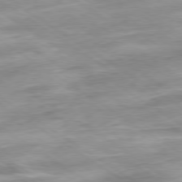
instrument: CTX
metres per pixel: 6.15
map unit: Hpe
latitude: -79.1998
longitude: -16.7057
